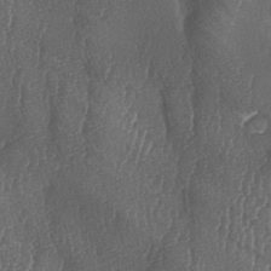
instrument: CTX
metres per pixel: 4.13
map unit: lAa
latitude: -7.1242
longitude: -129.3670
